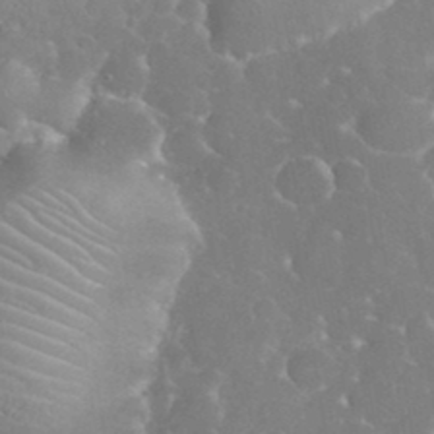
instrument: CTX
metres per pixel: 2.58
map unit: eHh
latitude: 34.8758
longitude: -63.9906
